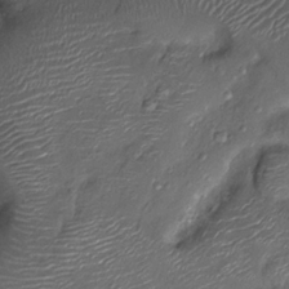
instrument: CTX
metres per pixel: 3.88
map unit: Nhu
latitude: -13.7289
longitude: -23.1592
